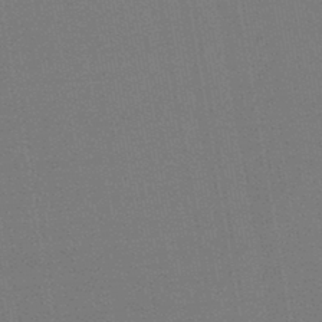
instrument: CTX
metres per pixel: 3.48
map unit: HNb
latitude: -44.6519
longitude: -41.6315
